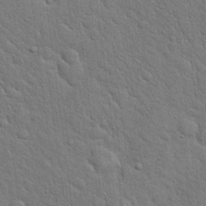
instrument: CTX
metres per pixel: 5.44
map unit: Hto
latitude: 19.7827
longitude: -52.1767
